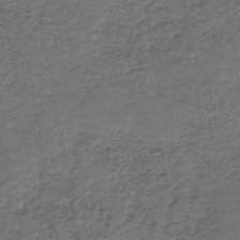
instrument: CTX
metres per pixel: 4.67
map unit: HNb
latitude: -43.0864
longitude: 51.1620
